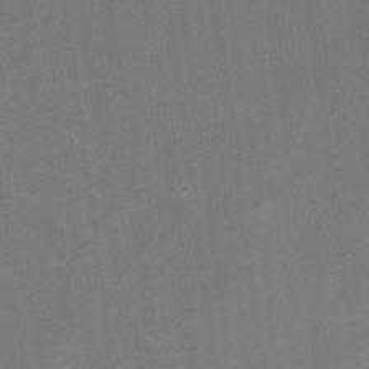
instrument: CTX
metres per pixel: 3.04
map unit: Nhu
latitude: -16.5952
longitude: -56.5545
